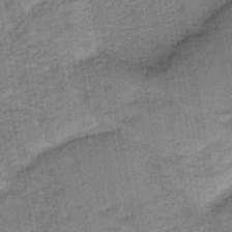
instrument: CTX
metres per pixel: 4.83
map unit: eAb
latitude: -38.9731
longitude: 52.7463
